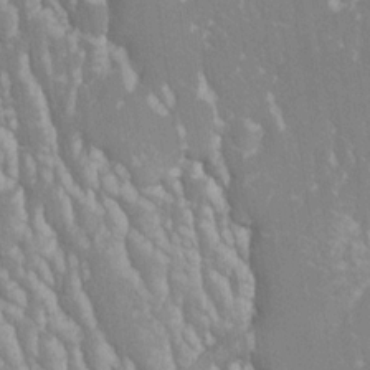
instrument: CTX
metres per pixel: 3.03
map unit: Nhe
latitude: -28.6519
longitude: -110.3845
